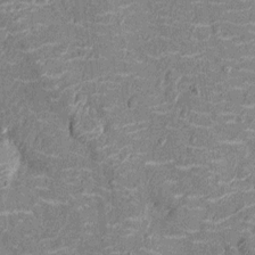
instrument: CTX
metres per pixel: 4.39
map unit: Nhu
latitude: -14.2551
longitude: -23.4993
